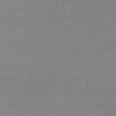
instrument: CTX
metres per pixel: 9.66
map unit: lHvf
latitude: -12.4629
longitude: -101.2537
